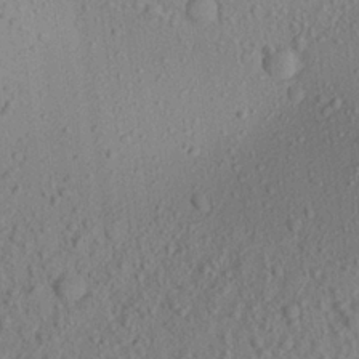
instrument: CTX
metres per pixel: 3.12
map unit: Aa
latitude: 21.9717
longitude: -143.2537
